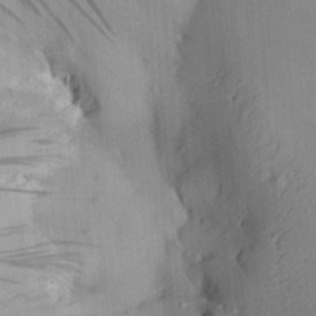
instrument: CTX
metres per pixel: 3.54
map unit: Aa
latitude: 29.0836
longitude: -136.1011
